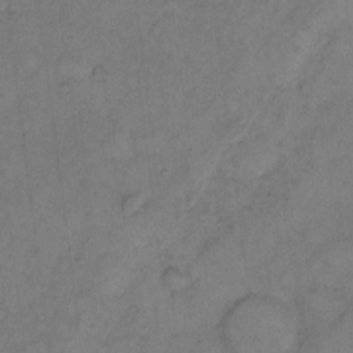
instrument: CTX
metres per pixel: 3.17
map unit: Hto
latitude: 8.2145
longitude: -59.6694
